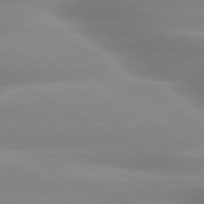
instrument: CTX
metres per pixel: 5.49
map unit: lApd
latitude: 80.0822
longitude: -137.1026
